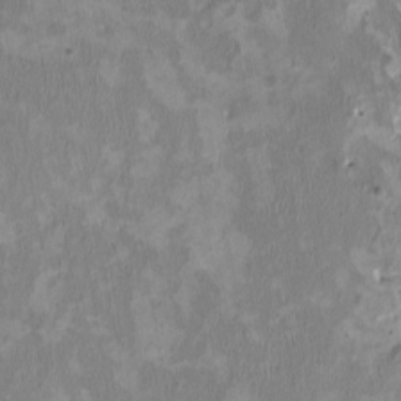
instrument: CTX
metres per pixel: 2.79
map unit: HNhu
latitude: 2.8191
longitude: -4.4979
